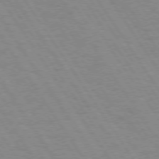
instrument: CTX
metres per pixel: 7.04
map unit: Hpe
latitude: 74.0633
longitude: -136.6302
